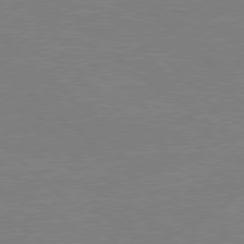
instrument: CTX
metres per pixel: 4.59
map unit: Hpe
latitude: 78.1389
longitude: -122.6679
